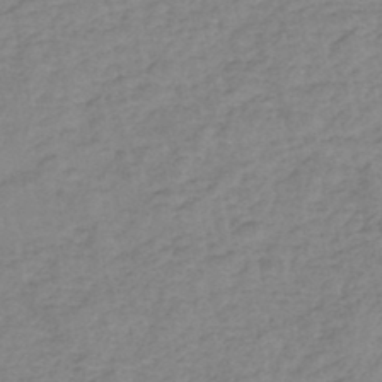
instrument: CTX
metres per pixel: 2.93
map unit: eHh
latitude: -45.8989
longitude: -29.4237
